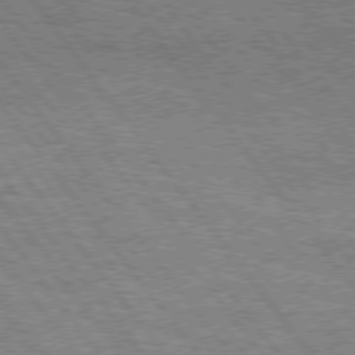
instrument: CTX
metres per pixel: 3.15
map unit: Hpe
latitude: 75.2726
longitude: -138.5924
